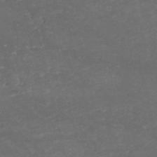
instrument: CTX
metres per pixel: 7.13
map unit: eHh
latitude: -54.4062
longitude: -90.3089
